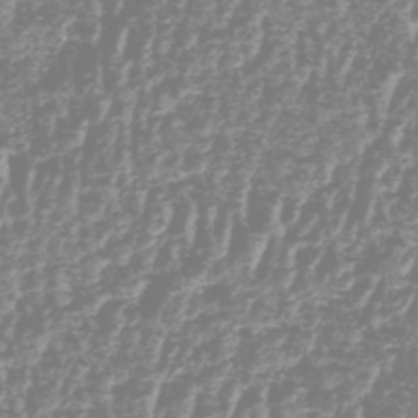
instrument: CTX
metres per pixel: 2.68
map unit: HNhu
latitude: -48.5763
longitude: 29.2187
